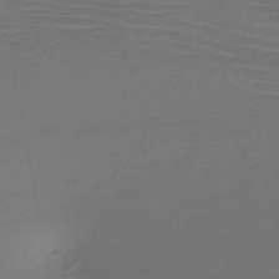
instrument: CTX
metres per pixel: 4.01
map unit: HNb
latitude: -47.9745
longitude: -43.1970
